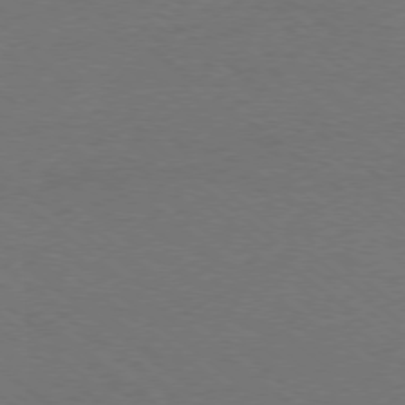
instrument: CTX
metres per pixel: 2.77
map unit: Ap
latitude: -78.1605
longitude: -76.3467
